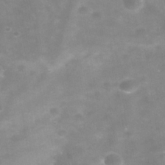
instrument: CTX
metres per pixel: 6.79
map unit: Nhe
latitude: -37.8422
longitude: -112.8191
